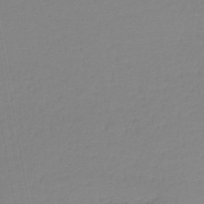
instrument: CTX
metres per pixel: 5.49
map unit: lHb
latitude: -45.8989
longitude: 67.1431
